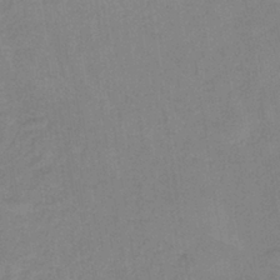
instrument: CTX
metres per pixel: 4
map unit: HNb
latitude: -36.3117
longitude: 57.8044
